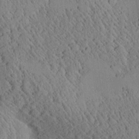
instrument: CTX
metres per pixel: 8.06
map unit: Aa
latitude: 25.0458
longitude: -133.8772
